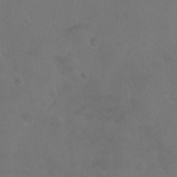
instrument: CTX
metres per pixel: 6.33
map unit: Hto
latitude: -7.2943
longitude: -35.7827
